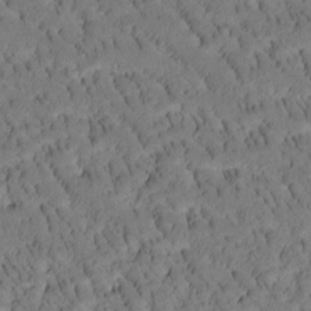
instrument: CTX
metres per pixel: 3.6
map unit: Htu
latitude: -3.7666
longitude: 172.1983
